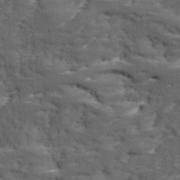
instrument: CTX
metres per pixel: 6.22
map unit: Ave
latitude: 18.2711
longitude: -135.9339
